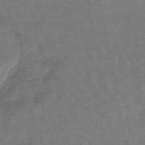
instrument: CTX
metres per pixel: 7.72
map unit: eHb
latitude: -46.5196
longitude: 80.9353
